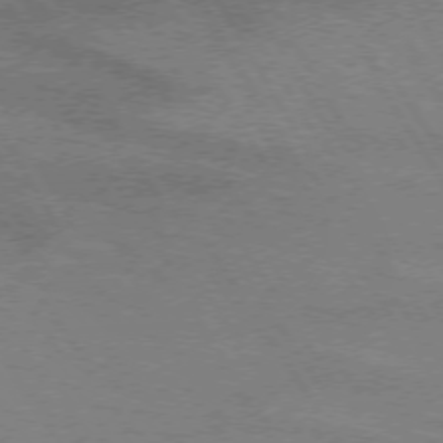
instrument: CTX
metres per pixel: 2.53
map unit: lApd
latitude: 72.8569
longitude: -56.8002
